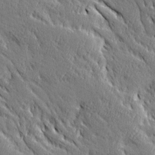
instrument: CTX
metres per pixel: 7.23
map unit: Ave
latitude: 20.3468
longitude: -136.0633
